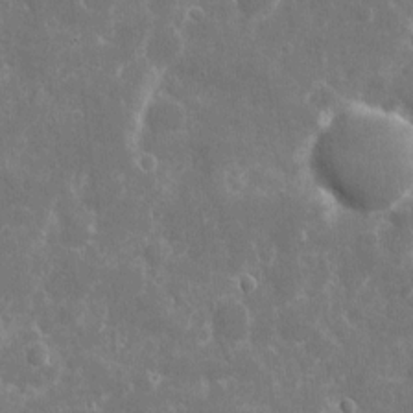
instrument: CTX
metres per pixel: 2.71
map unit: eHh
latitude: 7.3671
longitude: -70.1200
